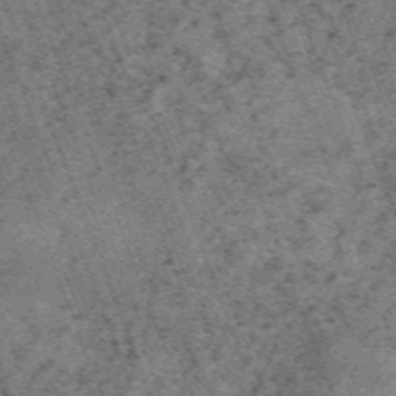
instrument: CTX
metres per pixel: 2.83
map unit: HNb
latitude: -55.0109
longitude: -48.3467
